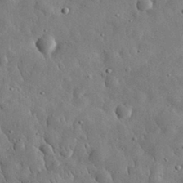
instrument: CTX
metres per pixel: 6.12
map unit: eHh
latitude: 31.9906
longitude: -73.5938
